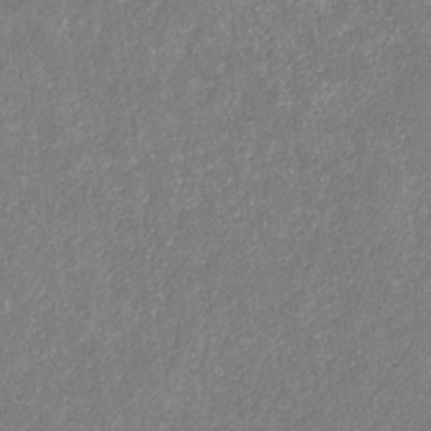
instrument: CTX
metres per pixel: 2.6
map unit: eHb
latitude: -31.3320
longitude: 70.2362
